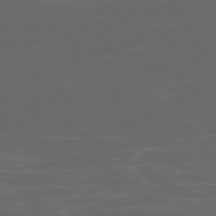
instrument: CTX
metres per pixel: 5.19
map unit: Ap
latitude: -78.9541
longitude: -74.8191
